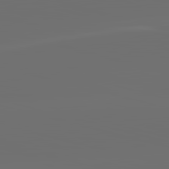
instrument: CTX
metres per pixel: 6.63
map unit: lApd
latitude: 83.6882
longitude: -131.3482
